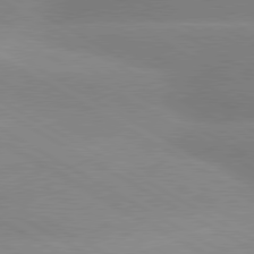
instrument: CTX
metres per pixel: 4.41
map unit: lApd
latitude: 80.0633
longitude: -147.2915
